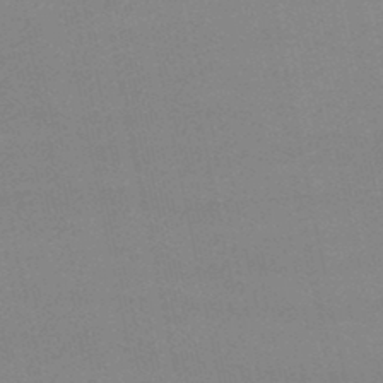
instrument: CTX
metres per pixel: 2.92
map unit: lHb
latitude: -46.6518
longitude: 58.6140
